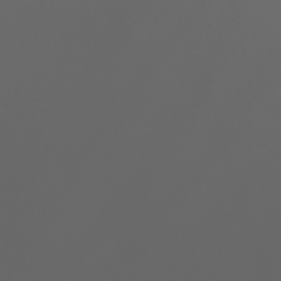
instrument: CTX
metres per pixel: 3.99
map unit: Nhu
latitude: -7.4832
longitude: -84.9136
